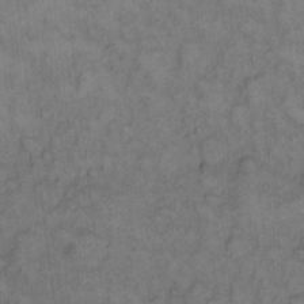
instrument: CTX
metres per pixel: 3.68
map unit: eHh
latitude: 12.6302
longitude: -63.6505
